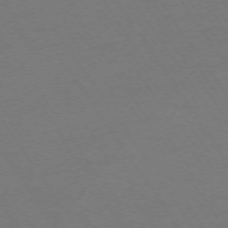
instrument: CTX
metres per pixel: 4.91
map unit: Ap
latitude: -74.2173
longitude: -76.4979
